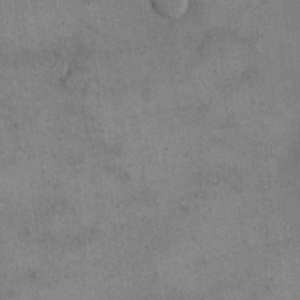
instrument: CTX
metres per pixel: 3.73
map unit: eHh
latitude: 15.3482
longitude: -67.9717
